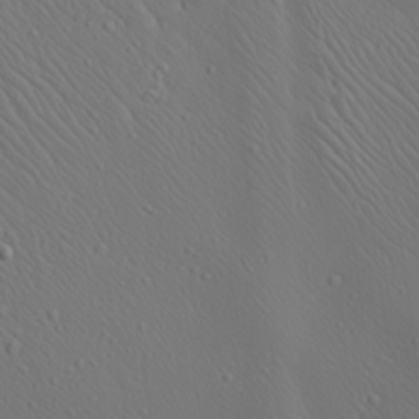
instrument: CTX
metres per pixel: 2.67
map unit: Aa
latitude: 23.5182
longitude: -138.1200
